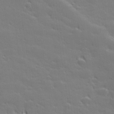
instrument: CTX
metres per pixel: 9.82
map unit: lHvf
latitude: 27.2159
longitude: 143.2942
